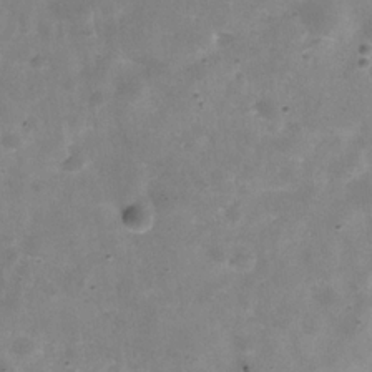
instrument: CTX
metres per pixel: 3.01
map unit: Hve
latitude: -31.2376
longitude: 92.9731
